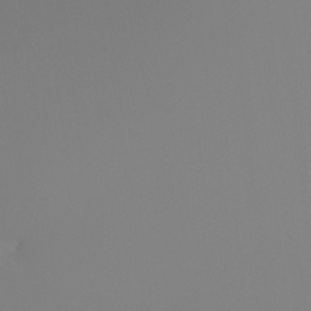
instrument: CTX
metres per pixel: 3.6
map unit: Ht
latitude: -16.4062
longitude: -47.9906
